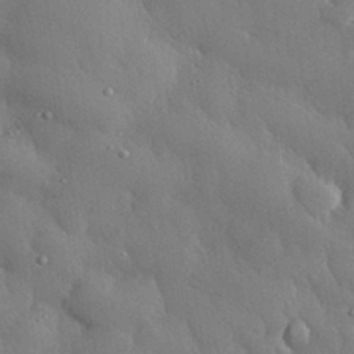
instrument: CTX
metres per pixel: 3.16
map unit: eHh
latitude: 30.2145
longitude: -79.1592
